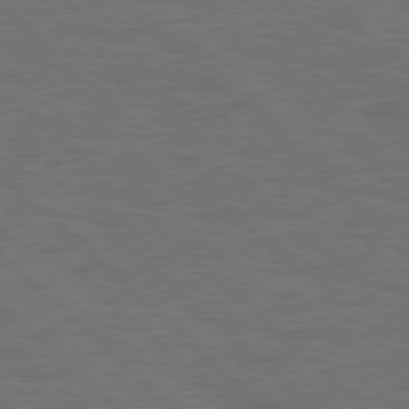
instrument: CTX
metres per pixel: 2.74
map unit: Hpe
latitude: 78.1389
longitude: -155.2915
